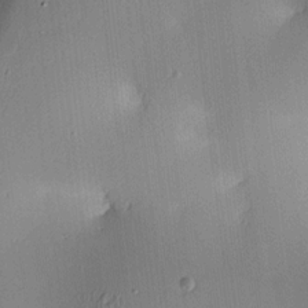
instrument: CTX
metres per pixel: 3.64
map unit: lAa
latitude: 4.6113
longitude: -112.3845
